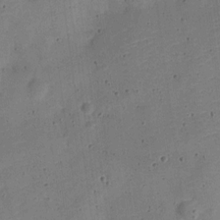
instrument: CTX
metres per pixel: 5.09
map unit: Nve
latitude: -25.5021
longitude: 105.9178
